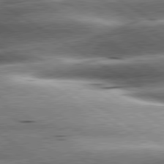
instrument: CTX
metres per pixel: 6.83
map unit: lApd
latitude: 80.1767
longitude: -142.1011
